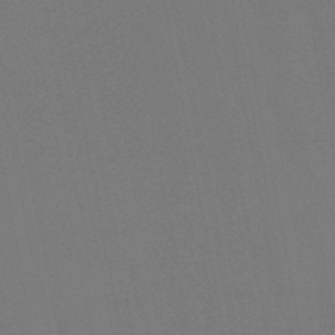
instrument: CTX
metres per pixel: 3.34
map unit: lHb
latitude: -46.4629
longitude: 68.7841
